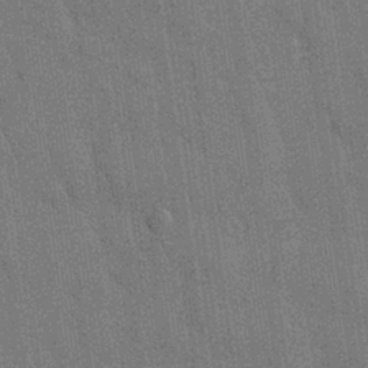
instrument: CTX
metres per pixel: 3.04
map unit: Nhu
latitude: 27.5560
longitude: -68.1200
